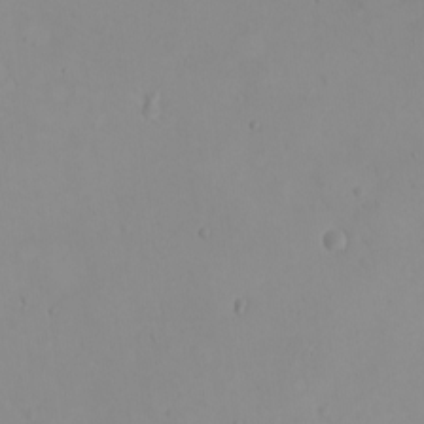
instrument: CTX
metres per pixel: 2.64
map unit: eHh
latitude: -9.8800
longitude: -68.2144
